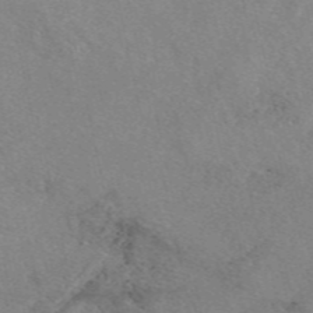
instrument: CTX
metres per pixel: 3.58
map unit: eAb
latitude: 48.1578
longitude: 113.5777
